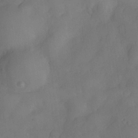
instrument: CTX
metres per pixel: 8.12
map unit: Nve
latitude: -26.8030
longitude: -148.3845
